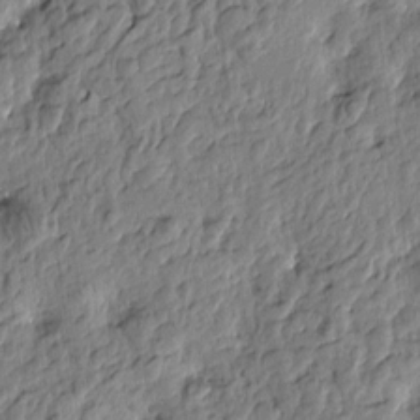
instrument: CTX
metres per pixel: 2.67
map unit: Htu
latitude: -3.2186
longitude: 179.0675
